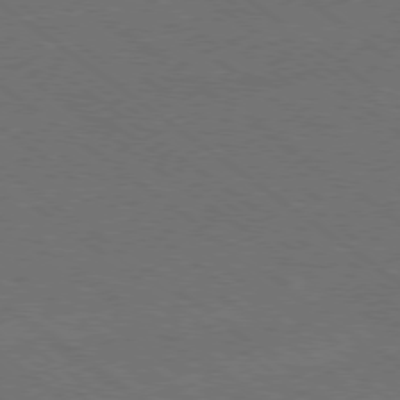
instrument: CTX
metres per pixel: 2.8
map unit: Ap
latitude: -79.1620
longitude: -64.3089
